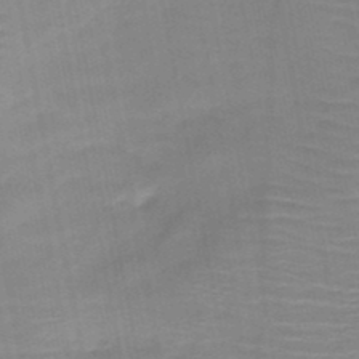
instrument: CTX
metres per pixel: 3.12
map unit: HNb
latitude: -47.2187
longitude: -48.4034
